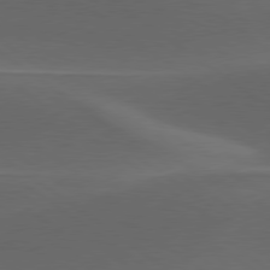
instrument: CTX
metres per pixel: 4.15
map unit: lApd
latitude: 79.2348
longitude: -49.2348
